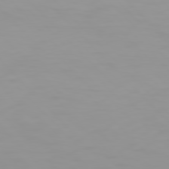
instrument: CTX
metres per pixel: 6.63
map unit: Hpe
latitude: 77.1781
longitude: -163.8206
